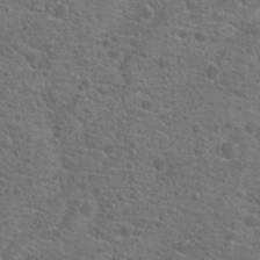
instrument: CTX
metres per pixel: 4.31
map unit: Hto
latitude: 18.8002
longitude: -42.2523
